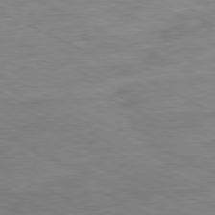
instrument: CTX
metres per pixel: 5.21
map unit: Ap
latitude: -80.6330
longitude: -75.5371
